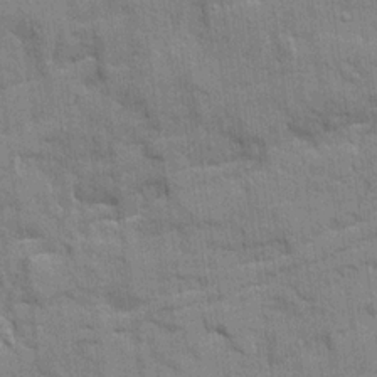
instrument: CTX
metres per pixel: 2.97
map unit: Ave
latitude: 20.6113
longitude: -129.4426
